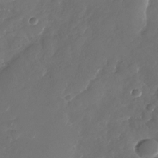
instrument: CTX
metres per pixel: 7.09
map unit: Nhu
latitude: -29.2376
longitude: -70.9514
